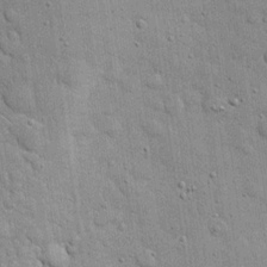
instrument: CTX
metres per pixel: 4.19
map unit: eHh
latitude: 19.8205
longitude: -61.6694
